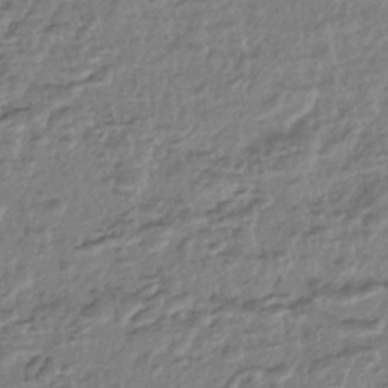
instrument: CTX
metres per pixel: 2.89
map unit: HNhu
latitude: -44.0094
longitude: 97.5777
